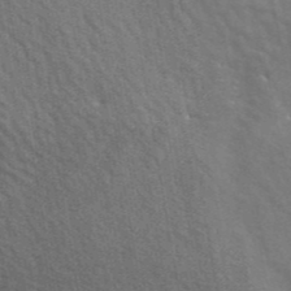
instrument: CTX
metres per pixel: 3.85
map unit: ANa
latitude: 42.6680
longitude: 46.8597
